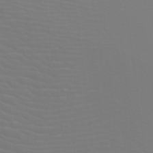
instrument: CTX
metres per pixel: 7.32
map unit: Nhu
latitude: -7.7288
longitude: -68.0444
